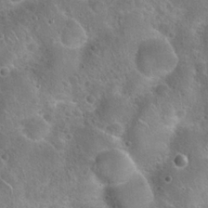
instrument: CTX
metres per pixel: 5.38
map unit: Hto
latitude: 21.8961
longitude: -48.6490
